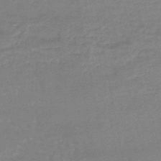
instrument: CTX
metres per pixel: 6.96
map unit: eHb
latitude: -45.6722
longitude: 80.1795
